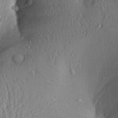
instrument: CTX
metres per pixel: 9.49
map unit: Aa
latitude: 28.0633
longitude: -132.6491
